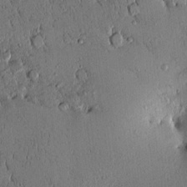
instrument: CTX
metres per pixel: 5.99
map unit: eHh
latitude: 0.4223
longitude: 15.3510
